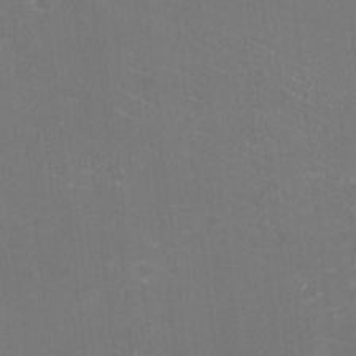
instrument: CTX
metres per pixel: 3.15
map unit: HNhu
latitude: -2.8030
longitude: -1.4993
